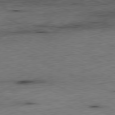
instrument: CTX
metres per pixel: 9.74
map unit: Ap
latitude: -81.2754
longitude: -71.0269
